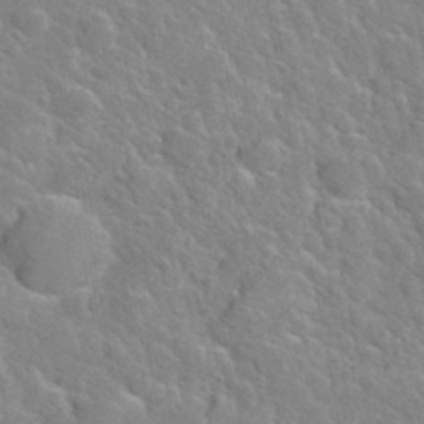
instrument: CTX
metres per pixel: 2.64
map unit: Hto
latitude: 35.9906
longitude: -49.0269
